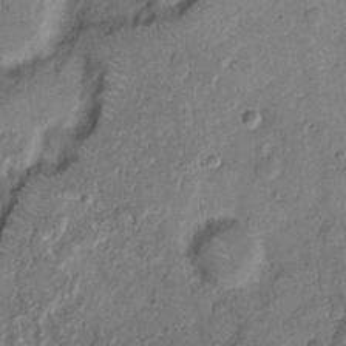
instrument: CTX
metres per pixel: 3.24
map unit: Hto
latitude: 7.3860
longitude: -62.1389
